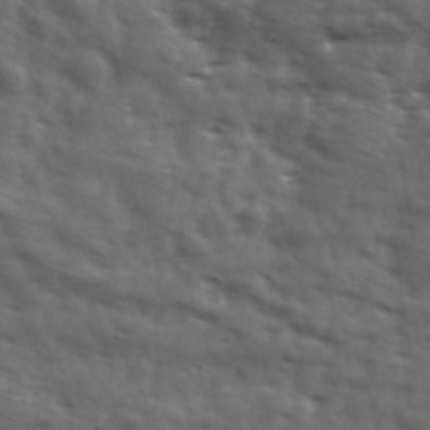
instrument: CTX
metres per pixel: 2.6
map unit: Ave
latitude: 18.1955
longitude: -132.1767
